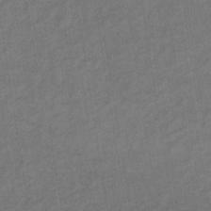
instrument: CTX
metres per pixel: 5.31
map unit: lHb
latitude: -37.4454
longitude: 71.0298
